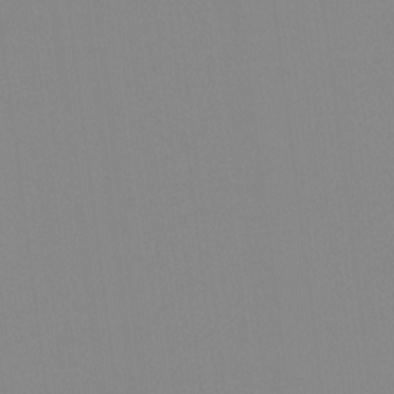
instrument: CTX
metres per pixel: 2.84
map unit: Hto
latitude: -8.2550
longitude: -49.4804
